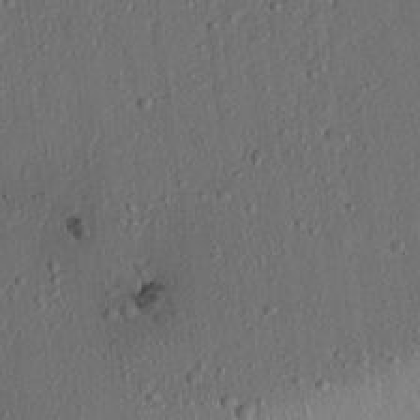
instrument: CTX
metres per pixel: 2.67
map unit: lAvf
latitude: 7.9150
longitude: 167.8800
